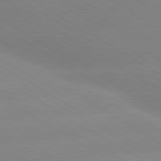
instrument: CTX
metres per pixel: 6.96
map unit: lApd
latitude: 80.0822
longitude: -152.8569
